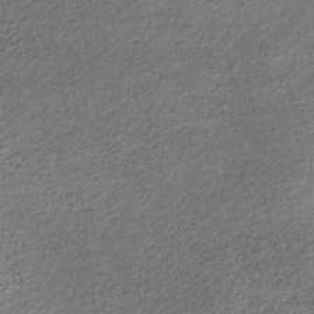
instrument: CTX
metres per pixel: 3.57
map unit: lHb
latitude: -36.1794
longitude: 68.1038
